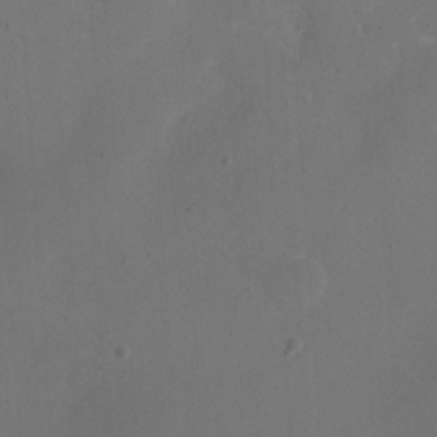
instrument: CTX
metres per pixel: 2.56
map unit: eHh
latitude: 23.3859
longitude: -66.5167
